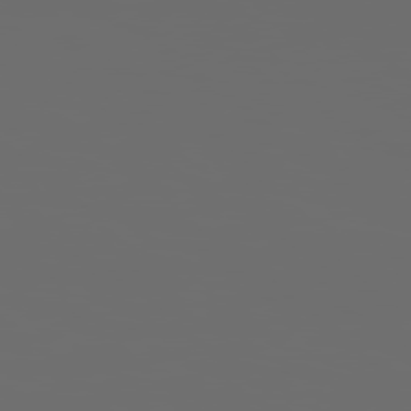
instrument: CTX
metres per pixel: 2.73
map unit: Hpe
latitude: 78.4223
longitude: 176.6519
